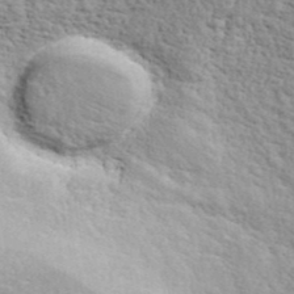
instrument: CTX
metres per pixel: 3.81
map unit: ANa
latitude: 41.3292
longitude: 29.6533
